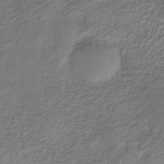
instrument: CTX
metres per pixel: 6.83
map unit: eHb
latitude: -30.5951
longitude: 71.3510
